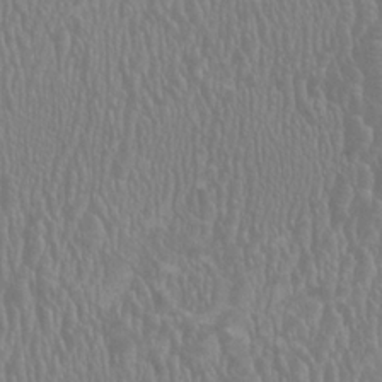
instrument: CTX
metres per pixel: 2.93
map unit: HNhu
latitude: -1.3321
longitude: 2.4440
